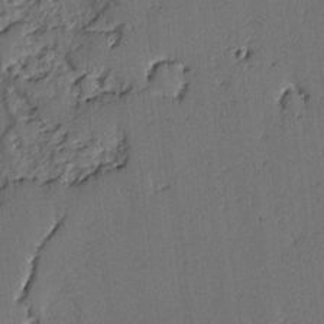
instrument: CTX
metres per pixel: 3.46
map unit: lAvf
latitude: -2.8596
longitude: -106.7624
